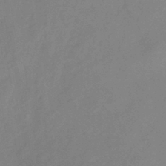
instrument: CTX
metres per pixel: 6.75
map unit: lHb
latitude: -39.5966
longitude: 74.6141
